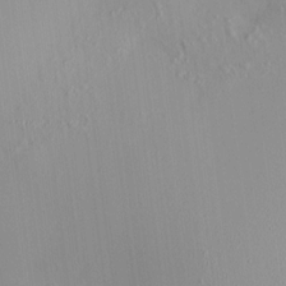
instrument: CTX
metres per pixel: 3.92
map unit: HNhu
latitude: 11.5749
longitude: 10.9353
